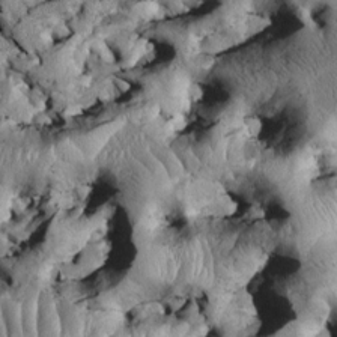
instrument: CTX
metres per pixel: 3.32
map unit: Htu
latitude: -5.2942
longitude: 157.0675
